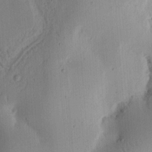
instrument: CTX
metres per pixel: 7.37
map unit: Ht
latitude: 11.8395
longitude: -74.2334
